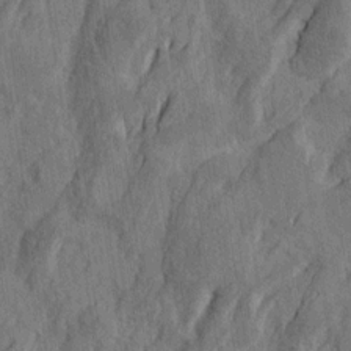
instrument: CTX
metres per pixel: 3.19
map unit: Htu
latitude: -4.1228
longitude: -177.7260
